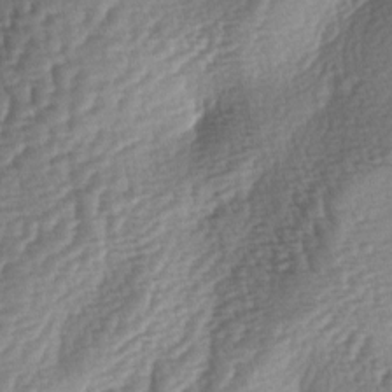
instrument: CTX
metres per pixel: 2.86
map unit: lAa
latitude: -3.9178
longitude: -127.8395
